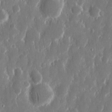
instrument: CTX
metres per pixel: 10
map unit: eHh
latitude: 12.9325
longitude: -72.4034
